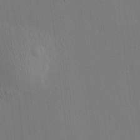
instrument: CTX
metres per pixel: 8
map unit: HNhu
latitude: 7.4993
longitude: 14.9164
